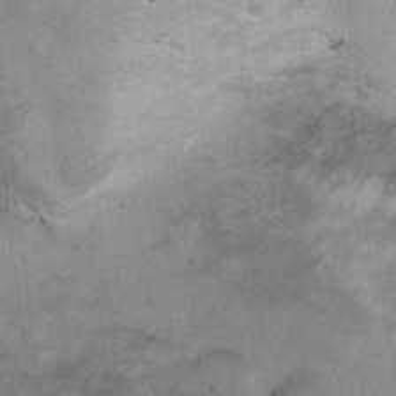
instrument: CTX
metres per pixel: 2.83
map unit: Hto
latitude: 7.8583
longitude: -36.9703
